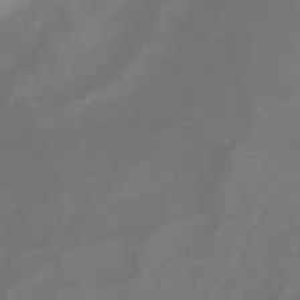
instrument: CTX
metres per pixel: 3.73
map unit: eHb
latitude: -35.5210
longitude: 78.6896
